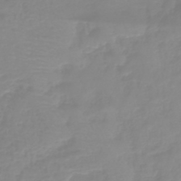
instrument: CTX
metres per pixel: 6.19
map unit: lHb
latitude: -44.7274
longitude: 54.4440
